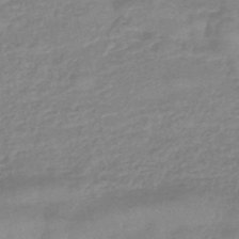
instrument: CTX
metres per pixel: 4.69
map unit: eHb
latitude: -44.4440
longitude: 81.8989
